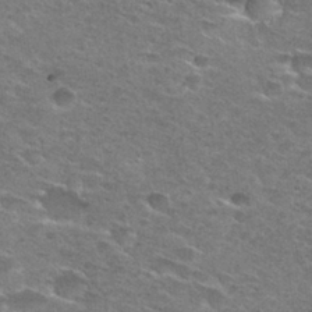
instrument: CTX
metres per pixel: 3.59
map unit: Hto
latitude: 28.0822
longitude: -46.8569
